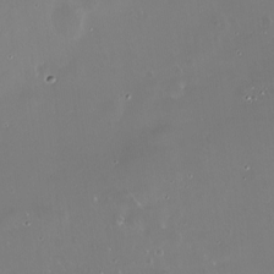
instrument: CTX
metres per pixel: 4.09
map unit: Nve
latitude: -18.6141
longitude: -60.1578
